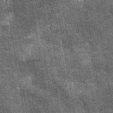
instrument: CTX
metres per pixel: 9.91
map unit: Nhu
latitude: -12.3873
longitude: -22.2711
